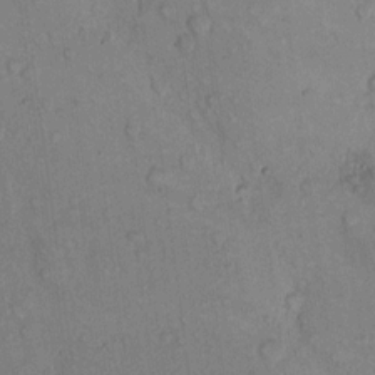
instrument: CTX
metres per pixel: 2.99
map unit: Hto
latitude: 11.3293
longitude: -58.2334
